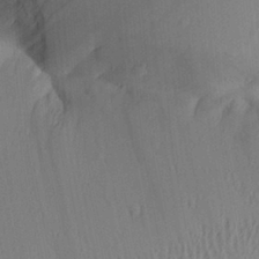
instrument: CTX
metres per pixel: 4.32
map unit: Aa
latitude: 25.0836
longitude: -136.0633
